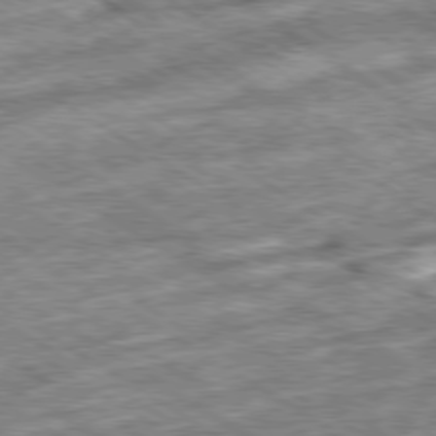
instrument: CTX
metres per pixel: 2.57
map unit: Ap
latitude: -79.7855
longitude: -50.8947
